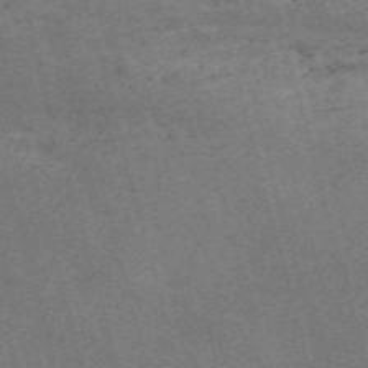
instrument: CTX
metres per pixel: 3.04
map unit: Nve
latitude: -59.4076
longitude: 63.8044
